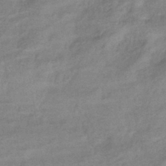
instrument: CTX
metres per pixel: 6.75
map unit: eHb
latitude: -40.1039
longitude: 80.5574
